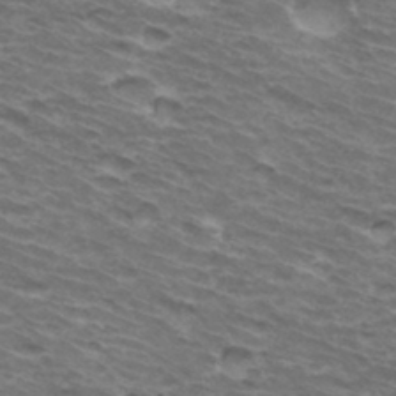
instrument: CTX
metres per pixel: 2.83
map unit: Hto
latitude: 34.3656
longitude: -42.6302
